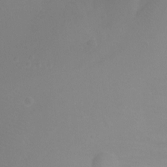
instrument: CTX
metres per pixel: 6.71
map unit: Ht
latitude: -2.7652
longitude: -27.2726
